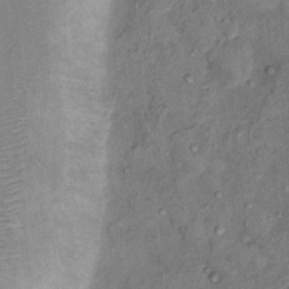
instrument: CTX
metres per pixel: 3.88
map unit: Nhu
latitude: 11.9906
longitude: -28.4412
